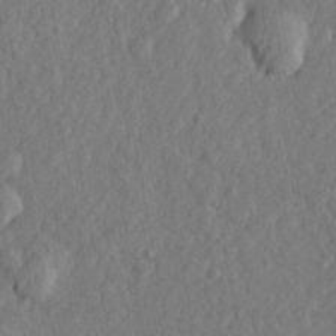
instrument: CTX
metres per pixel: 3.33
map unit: lHvf
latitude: 23.0836
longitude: 143.5399
